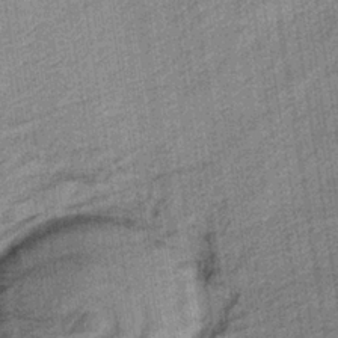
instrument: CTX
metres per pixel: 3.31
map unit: lHb
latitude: -36.0661
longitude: 71.9745
